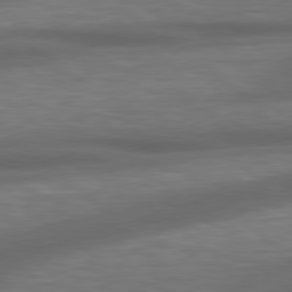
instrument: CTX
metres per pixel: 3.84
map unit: lApd
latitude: 79.1214
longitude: -116.7624
